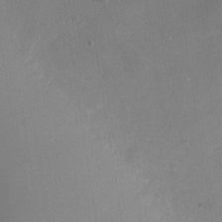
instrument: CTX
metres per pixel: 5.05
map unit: Nhu
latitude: -27.7855
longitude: -58.4979
